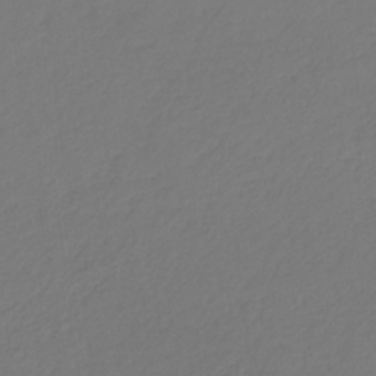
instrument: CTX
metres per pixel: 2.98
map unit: eHb
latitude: -30.2739
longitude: 64.5952
